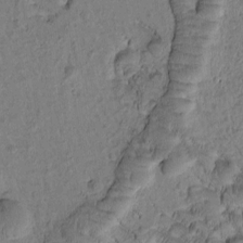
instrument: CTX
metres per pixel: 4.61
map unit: Htu
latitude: -1.7667
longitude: 172.2361
